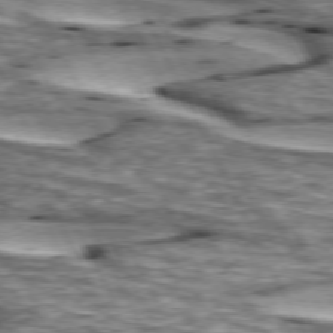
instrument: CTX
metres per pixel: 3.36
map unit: lApd
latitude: 74.2334
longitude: -54.8569
